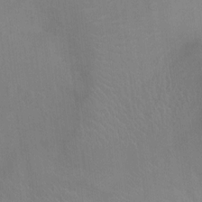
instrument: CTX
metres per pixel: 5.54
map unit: Ht
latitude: -3.4454
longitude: -17.3482
